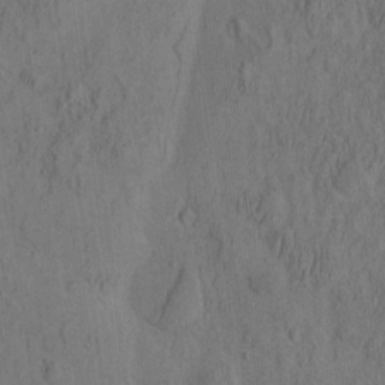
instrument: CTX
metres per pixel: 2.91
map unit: eHh
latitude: -2.6329
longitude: 17.4833
